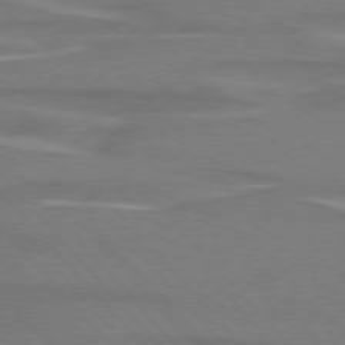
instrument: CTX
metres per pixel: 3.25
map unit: lApd
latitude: 75.5749
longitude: -81.3293
